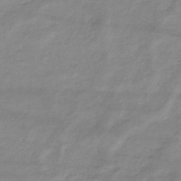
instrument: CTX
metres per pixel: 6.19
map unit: eHb
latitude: -33.7667
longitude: 71.3699
